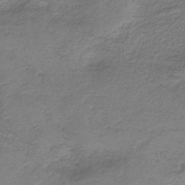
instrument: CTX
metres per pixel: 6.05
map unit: HNb
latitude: -37.5588
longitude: 54.2362
